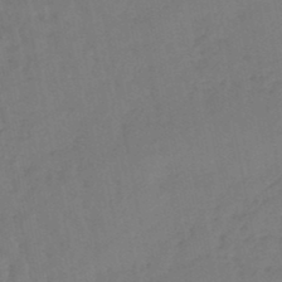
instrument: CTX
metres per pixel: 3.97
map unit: eHb
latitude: -46.7085
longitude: 80.9164
